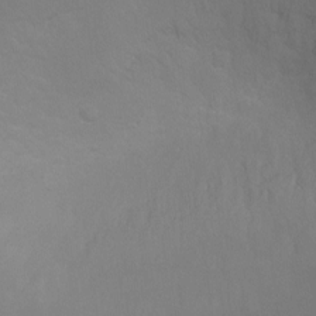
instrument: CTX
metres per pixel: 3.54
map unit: Ht
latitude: -8.9919
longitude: -20.4979
